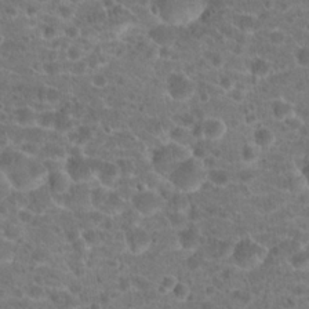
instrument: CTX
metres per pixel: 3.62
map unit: Hto
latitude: 18.8002
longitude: -40.7624
